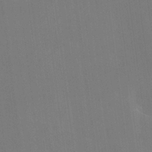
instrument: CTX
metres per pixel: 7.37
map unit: HNhu
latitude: 5.1592
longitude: 12.3495
